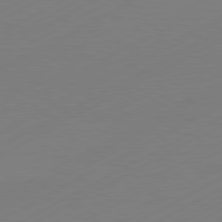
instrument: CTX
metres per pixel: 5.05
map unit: Hpe
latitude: -81.3699
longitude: 13.8234
